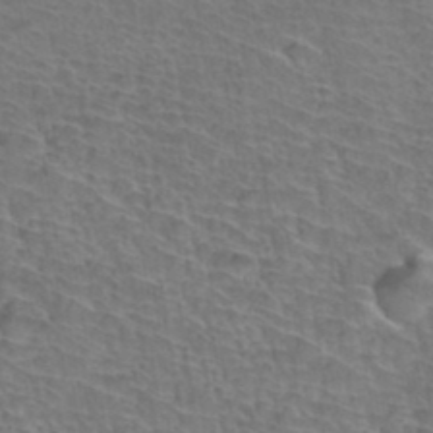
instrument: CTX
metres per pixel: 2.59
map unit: Hto
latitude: 36.5735
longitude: -43.6505
